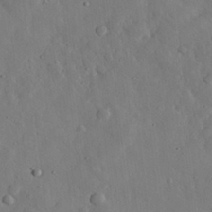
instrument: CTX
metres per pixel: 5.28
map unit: eHh
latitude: 30.4034
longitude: -77.8205
